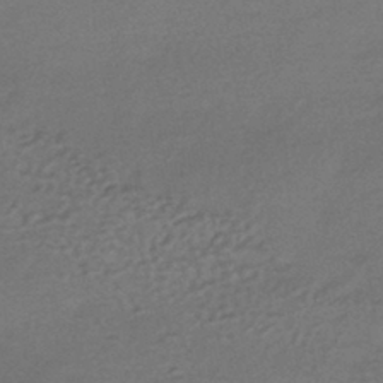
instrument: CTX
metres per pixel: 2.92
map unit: HNhu
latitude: -43.2753
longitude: 95.0864
